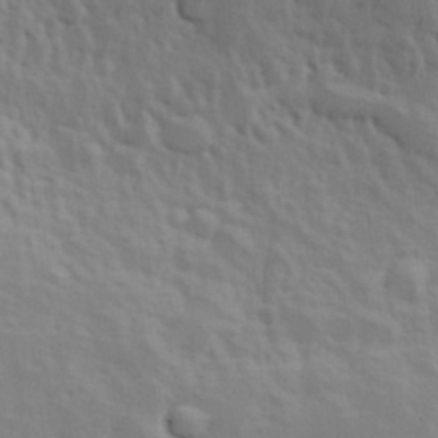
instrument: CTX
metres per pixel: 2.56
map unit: Hve
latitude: 24.9891
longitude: 145.6344
